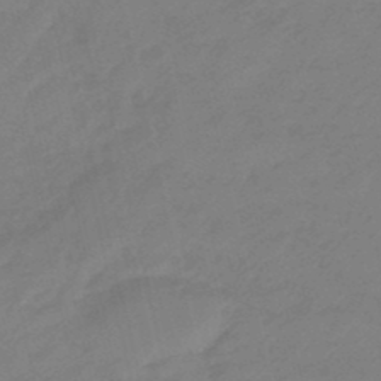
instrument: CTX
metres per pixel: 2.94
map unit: eHb
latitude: -46.4062
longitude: 86.5952
